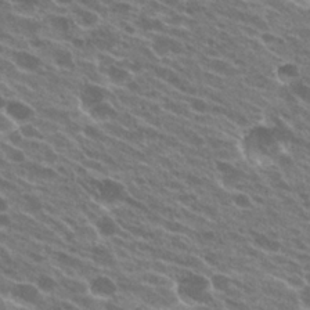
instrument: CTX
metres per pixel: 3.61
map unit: Hto
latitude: 23.6694
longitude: -38.3278
